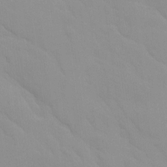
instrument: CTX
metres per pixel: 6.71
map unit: Ave
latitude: 9.5560
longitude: -103.0836
